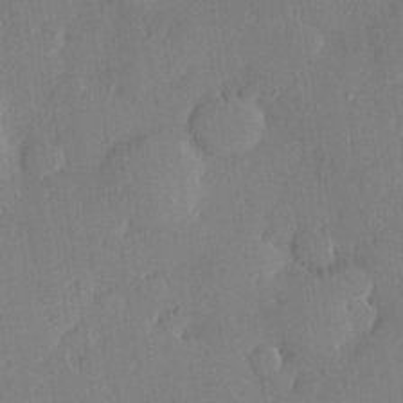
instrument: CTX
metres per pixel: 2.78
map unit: Hve
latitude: 24.6868
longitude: -93.1592
